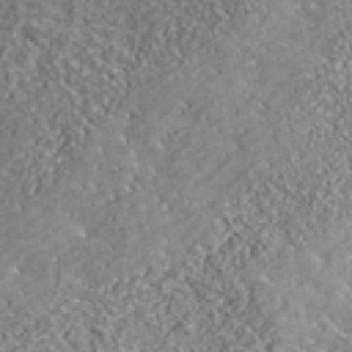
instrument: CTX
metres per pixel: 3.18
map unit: ANa
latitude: 43.4804
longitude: -86.2144
